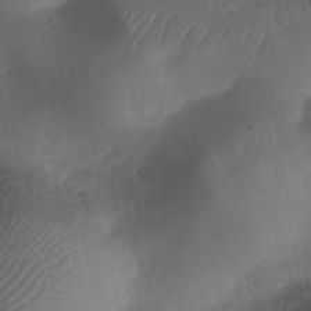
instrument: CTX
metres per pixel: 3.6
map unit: Nhe
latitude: -37.9745
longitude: -147.0081
